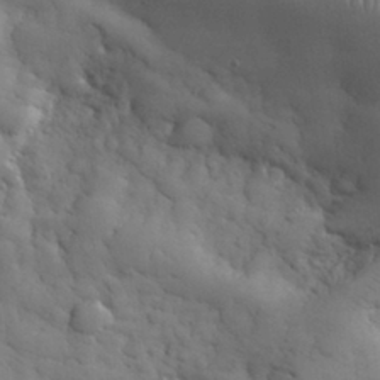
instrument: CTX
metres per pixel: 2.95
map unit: eHh
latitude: 31.9906
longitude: -68.9892
